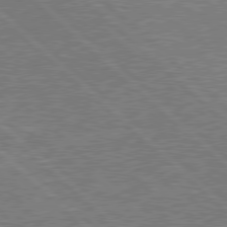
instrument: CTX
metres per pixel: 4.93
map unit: Hpe
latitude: 78.3090
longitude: -127.6316
